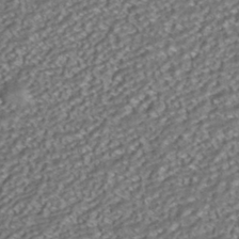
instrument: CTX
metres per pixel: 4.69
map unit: HNhu
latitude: -41.7855
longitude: 107.7100
